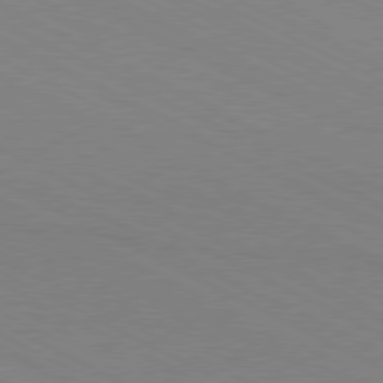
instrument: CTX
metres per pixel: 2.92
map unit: Hpe
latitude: -81.2187
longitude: 12.7652
